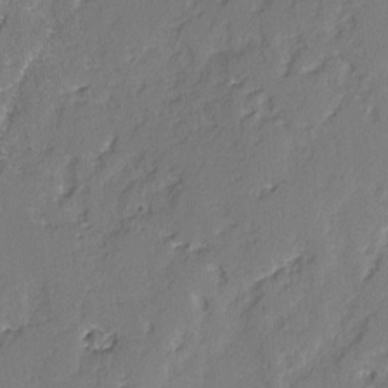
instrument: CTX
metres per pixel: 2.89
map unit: lAvf
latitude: -3.0297
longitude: -107.7828
